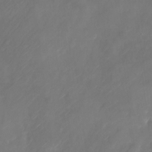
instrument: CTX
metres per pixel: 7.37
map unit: Nhu
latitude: -21.9178
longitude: -72.2145
